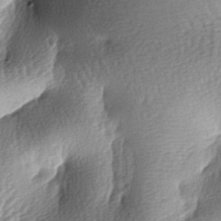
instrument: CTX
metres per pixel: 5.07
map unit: lAa
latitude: -7.1809
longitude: -127.3104
